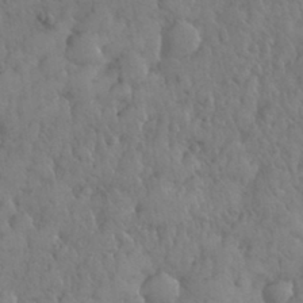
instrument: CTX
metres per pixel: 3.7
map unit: eHh
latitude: 31.6694
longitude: -67.8394
